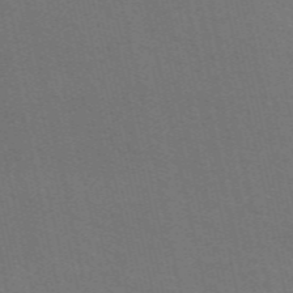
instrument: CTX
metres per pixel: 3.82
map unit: eAb
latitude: 51.0836
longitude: 112.3873
